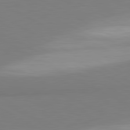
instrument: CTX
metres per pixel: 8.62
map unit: lApd
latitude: 81.5560
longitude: 159.1242
